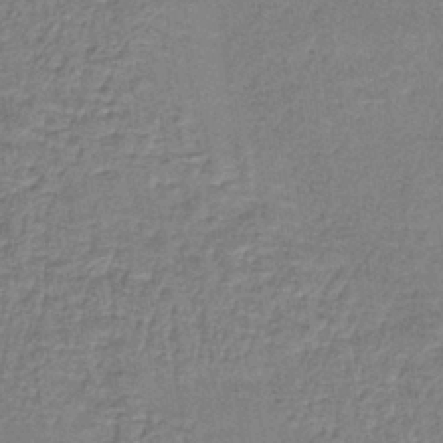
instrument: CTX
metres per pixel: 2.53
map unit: lHb
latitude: -39.2943
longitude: 61.3888
